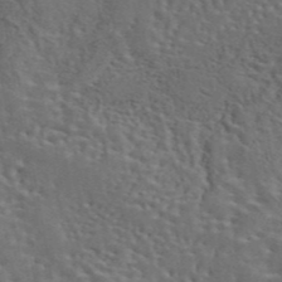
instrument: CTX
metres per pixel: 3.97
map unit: eAb
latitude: 43.8772
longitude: 111.6721
